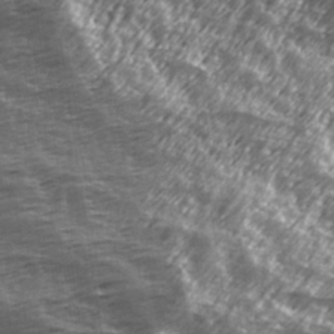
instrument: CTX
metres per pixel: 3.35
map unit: Hve
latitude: 31.9717
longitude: 149.6911
